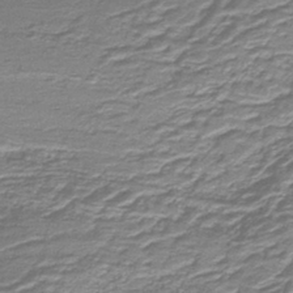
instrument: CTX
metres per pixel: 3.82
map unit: lHb
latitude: -40.3684
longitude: 54.9164
